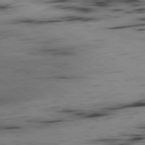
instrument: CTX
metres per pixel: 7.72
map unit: Ap
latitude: -79.2754
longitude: -73.6883
